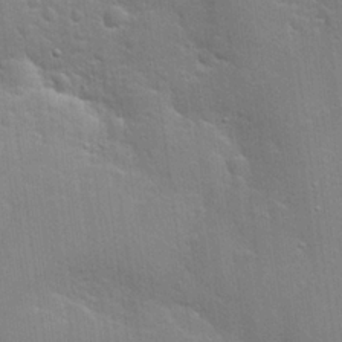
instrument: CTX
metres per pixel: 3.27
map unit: Hto
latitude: 21.3671
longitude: -52.0633
